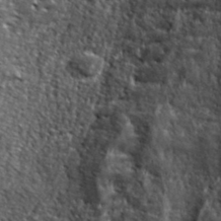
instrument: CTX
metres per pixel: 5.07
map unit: lHvf
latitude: 40.3467
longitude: -87.0458
